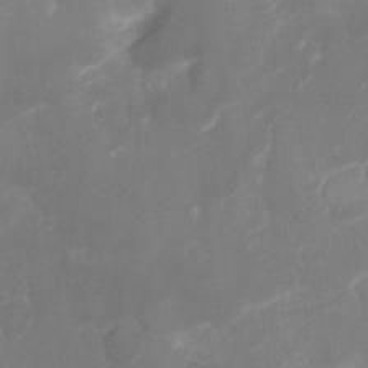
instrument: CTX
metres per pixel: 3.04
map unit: Nhu
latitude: -9.0297
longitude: -42.2901
